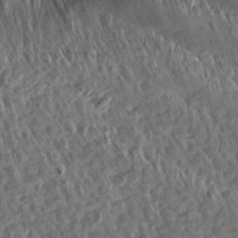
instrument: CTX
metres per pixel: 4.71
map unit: Aa
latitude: 13.5182
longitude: -144.4979
